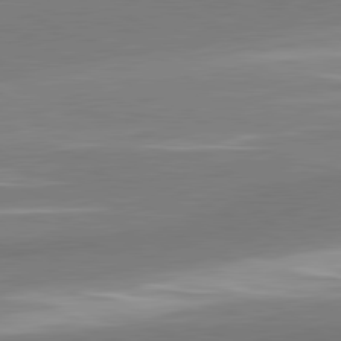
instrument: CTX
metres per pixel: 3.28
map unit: lApd
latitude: 81.0269
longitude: 167.2754
